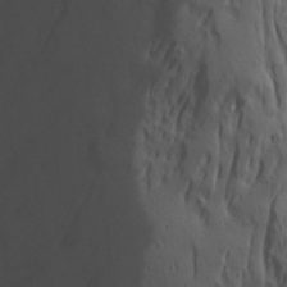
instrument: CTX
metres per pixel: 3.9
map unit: Ave
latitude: 23.1025
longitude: -133.2348
